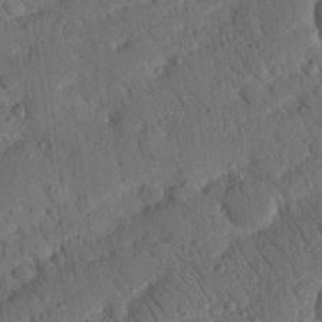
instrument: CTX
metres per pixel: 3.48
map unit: Nhu
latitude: 19.1025
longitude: -78.2523
